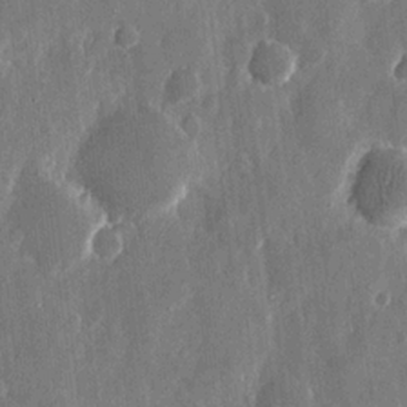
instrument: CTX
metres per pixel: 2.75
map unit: eHh
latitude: 12.0633
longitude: -71.3670
